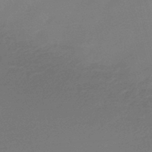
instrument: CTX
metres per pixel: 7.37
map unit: eHb
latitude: -47.4265
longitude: 87.0675
